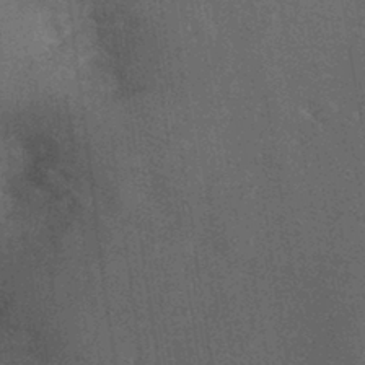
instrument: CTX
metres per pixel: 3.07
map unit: Ht
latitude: -1.4833
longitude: -15.7639
